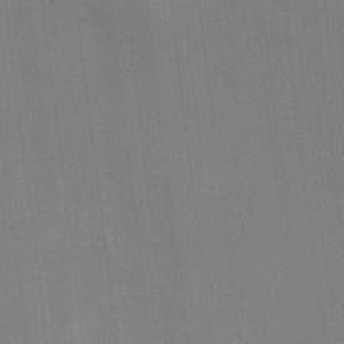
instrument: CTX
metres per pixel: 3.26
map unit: HNhu
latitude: -0.8975
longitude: -6.7435
